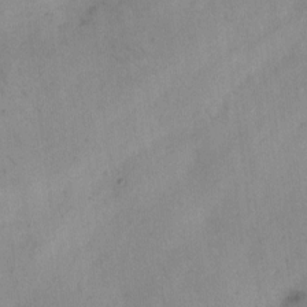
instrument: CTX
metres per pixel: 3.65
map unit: Hto
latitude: 6.9325
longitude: -62.4034
